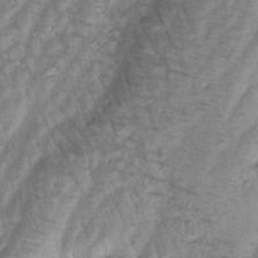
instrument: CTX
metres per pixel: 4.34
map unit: Htu
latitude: -0.5196
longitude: 173.0486
